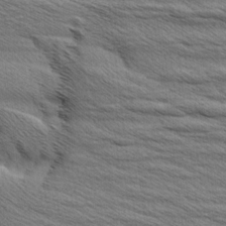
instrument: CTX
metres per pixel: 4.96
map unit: Aa
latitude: 6.0444
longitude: -136.6113
